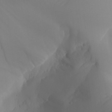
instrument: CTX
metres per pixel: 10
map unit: Aa
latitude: 25.1403
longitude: -127.7828
